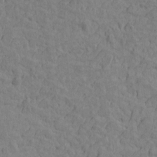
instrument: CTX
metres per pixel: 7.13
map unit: Htu
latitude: -2.7463
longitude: -175.5371
